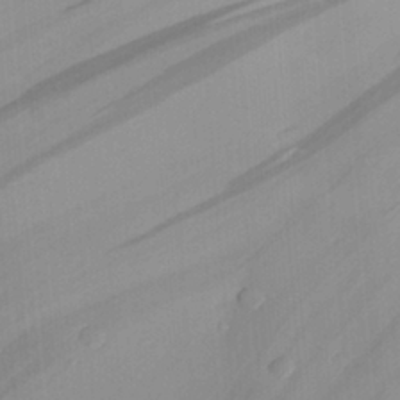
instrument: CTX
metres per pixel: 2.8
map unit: Aa
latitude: 28.2144
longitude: -131.9528
